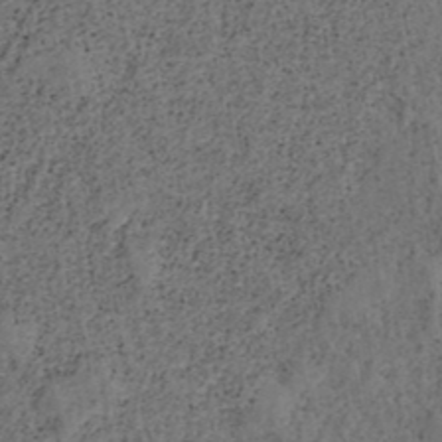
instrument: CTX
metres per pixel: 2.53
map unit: ANa
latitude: 39.2915
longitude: 22.2929
